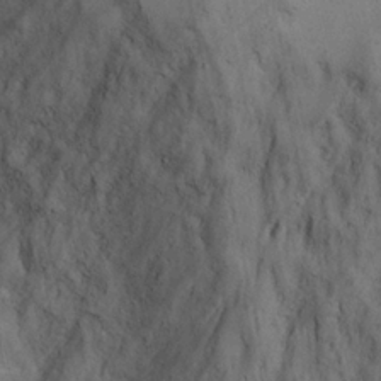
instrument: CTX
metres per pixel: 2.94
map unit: Ave
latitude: 23.2348
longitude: -136.0822
